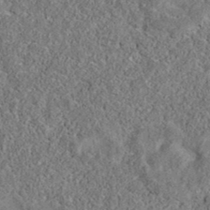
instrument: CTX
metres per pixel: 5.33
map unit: eAb
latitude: 35.7449
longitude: 116.1038
